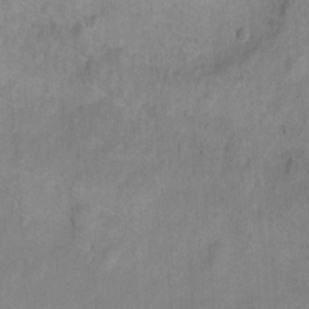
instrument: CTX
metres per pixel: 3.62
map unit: Ht
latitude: 2.3656
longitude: -34.7246
